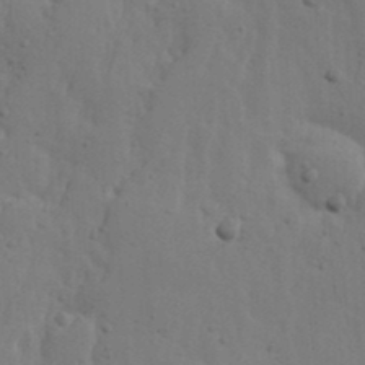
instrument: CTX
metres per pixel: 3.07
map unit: Ave
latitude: 13.8583
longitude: -132.9136
